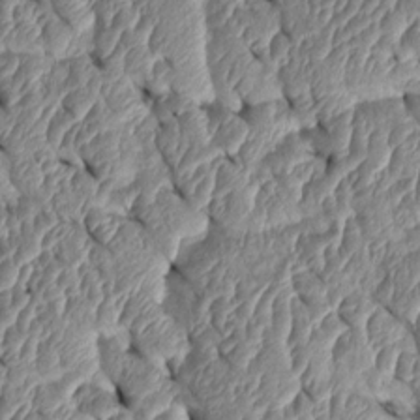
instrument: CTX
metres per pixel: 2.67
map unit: Htu
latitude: 1.9150
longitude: 148.0094
